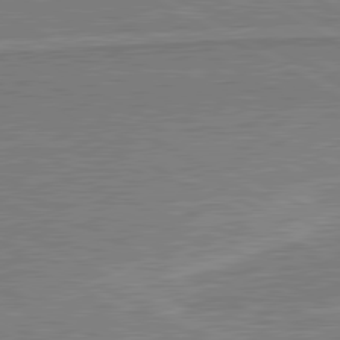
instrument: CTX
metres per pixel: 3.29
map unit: lApd
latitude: 80.7246
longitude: 142.4251
